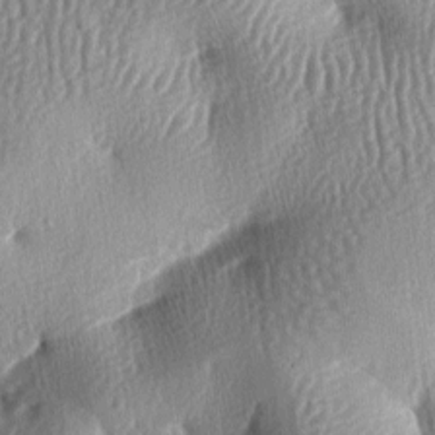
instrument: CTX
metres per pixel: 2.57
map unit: lAa
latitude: -7.2943
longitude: -126.7813
